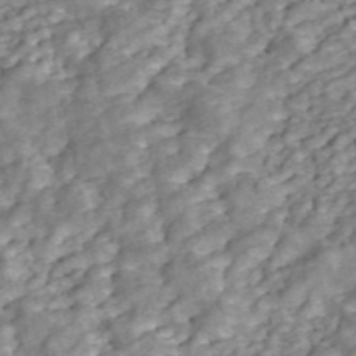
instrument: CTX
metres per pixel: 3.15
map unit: ANa
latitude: 46.2145
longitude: 25.2754
